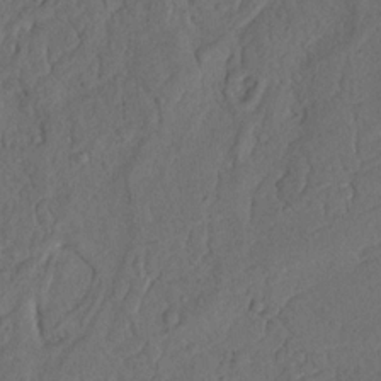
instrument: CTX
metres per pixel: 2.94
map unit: Nhu
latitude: 18.0444
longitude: -77.2726
